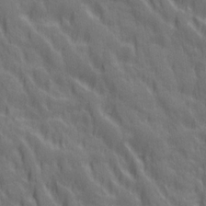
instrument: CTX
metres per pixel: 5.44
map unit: Ave
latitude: 20.1200
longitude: -134.2711
